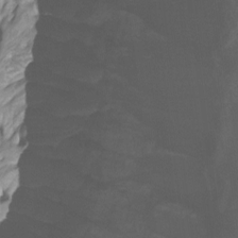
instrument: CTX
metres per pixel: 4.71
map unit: Htu
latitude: -12.6896
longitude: -71.3481
